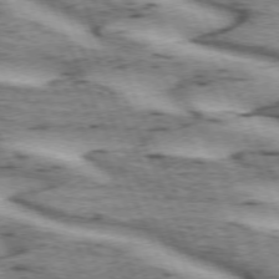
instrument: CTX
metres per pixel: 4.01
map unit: lApd
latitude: 72.6113
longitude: -53.8584
